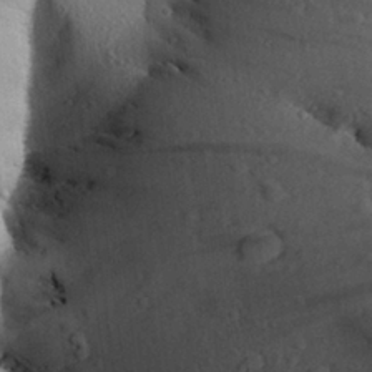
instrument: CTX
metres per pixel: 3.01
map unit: Aa
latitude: 27.4804
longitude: -134.4412
